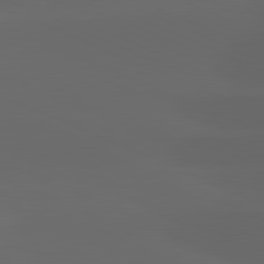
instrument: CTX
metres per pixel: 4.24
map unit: lApd
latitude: 81.5182
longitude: -147.1592
